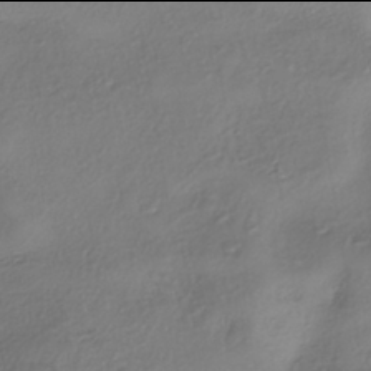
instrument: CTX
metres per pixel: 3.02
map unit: eHh
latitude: -42.0094
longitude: 122.1228
